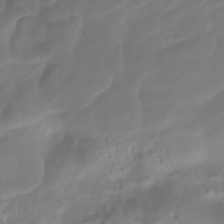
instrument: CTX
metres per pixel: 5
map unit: ANa
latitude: -39.2943
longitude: 96.5574
